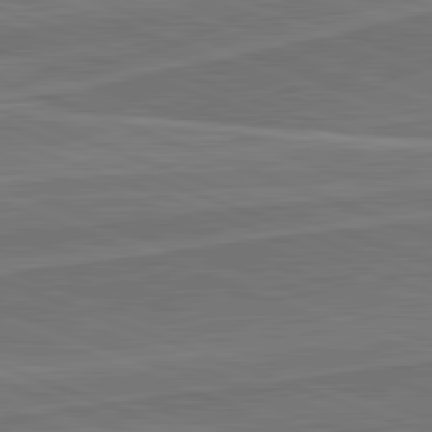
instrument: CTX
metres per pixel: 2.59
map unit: lApd
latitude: 82.3278
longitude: 140.5952
